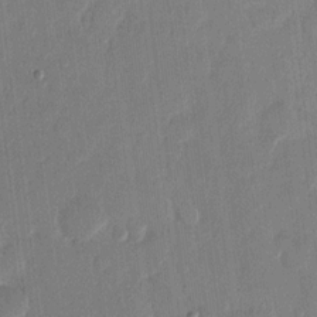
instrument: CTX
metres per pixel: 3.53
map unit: eHh
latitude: 13.3860
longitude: -69.0648
